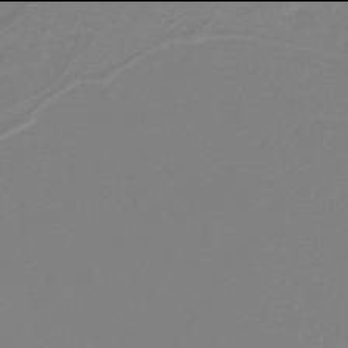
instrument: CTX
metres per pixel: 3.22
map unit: lHb
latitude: -42.0094
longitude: 52.1983
